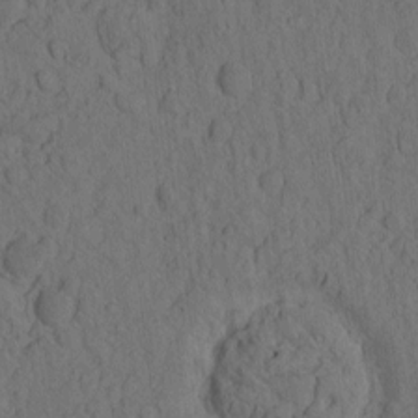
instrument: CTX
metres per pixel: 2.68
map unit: eHh
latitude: -1.9367
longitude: 17.1998
